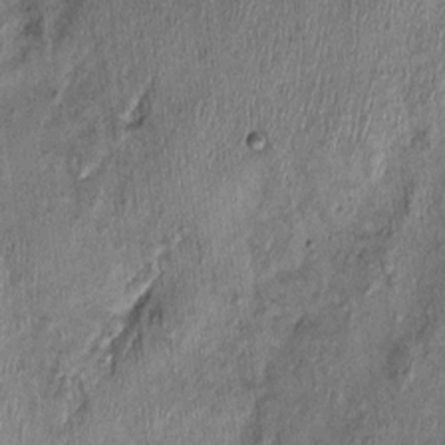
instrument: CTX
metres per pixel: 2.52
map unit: Nhu
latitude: -0.3873
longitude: -14.8758
